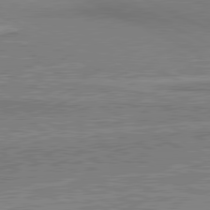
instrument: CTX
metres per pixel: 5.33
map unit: lApd
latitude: 80.7246
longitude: 144.8597
